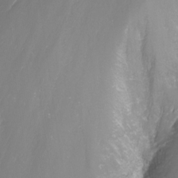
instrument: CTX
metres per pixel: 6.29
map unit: Nhu
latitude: -8.1795
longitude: -83.0269
